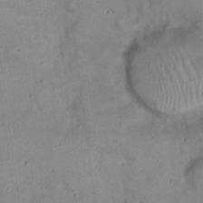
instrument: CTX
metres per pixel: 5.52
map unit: eHh
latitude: 20.4979
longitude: -60.2522
